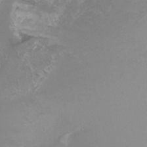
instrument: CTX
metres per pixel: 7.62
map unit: Ht
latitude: -0.6141
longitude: -18.0255
